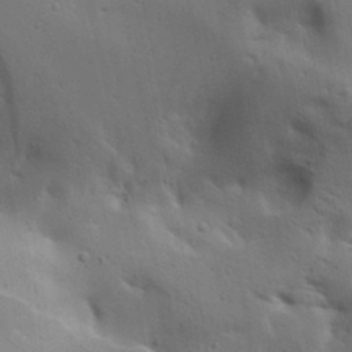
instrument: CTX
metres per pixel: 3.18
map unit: lAa
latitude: 18.6112
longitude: -138.6113
